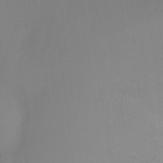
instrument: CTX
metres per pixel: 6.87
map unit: Ht
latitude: -8.5952
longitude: -30.8569
